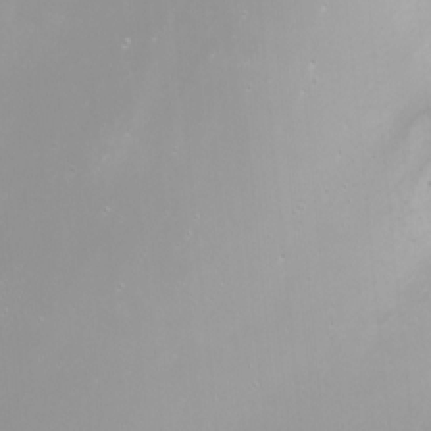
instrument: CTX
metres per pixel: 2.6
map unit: Nhu
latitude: -8.2739
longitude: -73.3104
